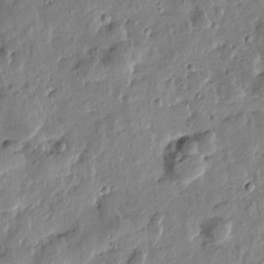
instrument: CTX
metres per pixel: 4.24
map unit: Htu
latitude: 1.0080
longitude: -178.4979
